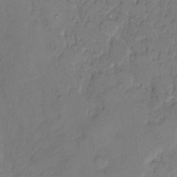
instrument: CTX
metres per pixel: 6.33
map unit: eHh
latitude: 9.0081
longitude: -62.7624
